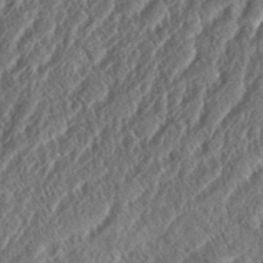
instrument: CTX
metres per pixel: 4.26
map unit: eHh
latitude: 37.2726
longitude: -138.3845
